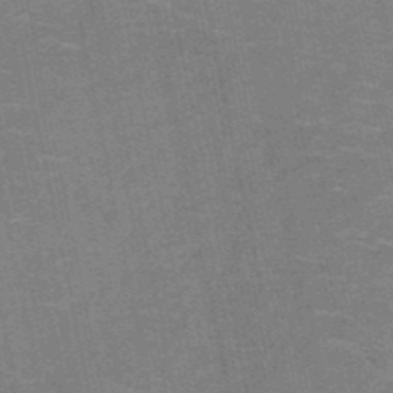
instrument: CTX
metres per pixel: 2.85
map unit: HNb
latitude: -51.6533
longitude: -44.2333
